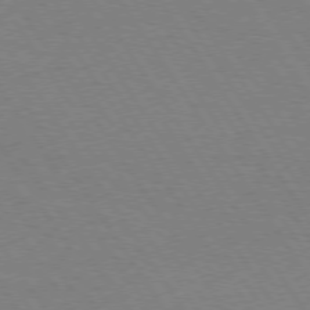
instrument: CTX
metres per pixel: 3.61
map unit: Hpe
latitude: 74.5546
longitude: -140.0444
